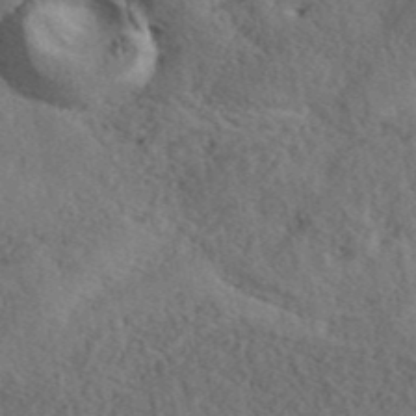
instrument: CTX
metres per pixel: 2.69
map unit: ANa
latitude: 41.9906
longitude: 52.2550
